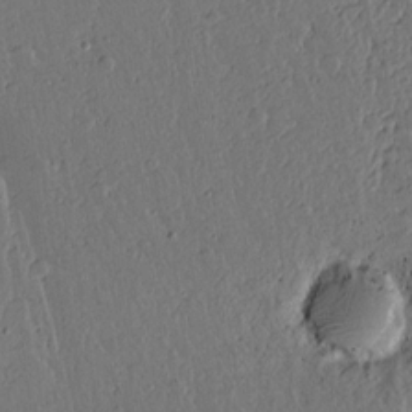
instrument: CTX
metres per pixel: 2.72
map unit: lAvf
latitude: 15.4994
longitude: -127.2537
